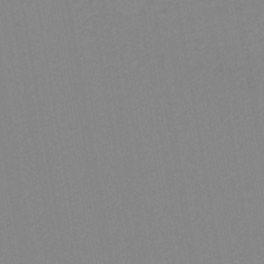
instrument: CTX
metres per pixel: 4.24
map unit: lHb
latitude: -46.2928
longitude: 73.0108
